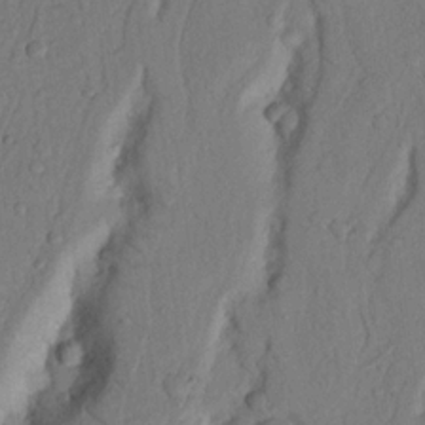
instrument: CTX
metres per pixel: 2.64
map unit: Nhu
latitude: 19.1592
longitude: -76.6301
